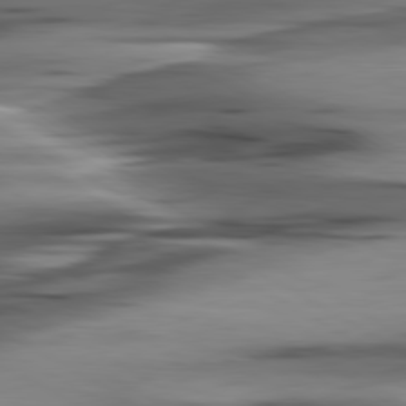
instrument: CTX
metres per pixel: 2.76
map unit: lApd
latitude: 80.4979
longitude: -122.1578
